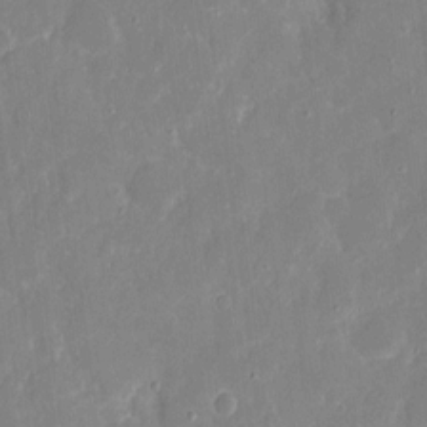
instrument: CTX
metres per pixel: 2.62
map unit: eHh
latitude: 7.5749
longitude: -69.4427
